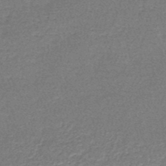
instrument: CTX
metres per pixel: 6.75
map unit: lHb
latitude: -43.6910
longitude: 55.8045
